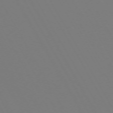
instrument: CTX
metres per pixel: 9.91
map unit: Hpe
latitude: -72.7841
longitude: 10.1984
